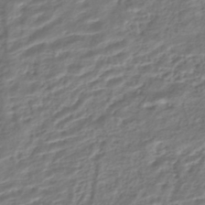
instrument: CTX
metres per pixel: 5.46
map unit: HNhu
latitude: -44.3873
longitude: 102.8408
